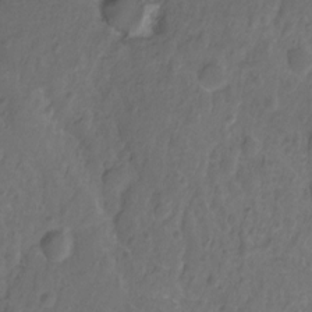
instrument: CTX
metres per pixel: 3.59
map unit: Hto
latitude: -11.7478
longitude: -38.8191
